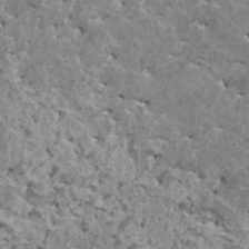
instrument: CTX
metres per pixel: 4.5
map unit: HNhu
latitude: 2.2333
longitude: 5.5777
